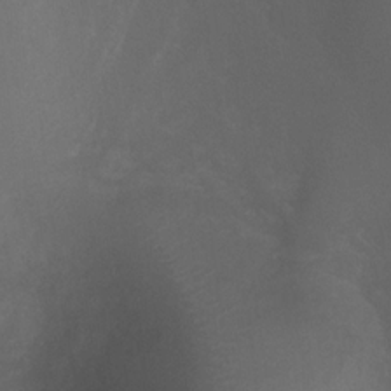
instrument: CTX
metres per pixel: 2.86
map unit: Ht
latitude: 0.9136
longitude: -21.1781
